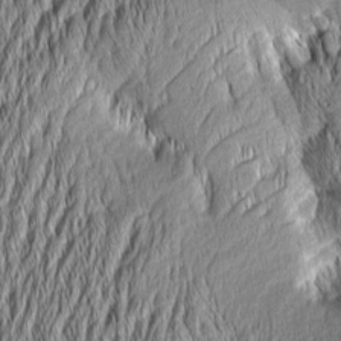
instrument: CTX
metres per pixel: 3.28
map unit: Aa
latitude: 6.3656
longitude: -129.3859
